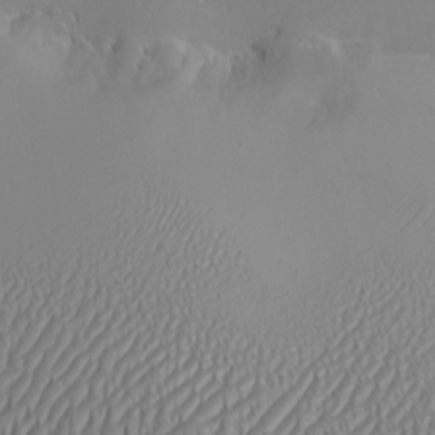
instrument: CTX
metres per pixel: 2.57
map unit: Nhu
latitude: -6.9163
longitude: -80.5735
